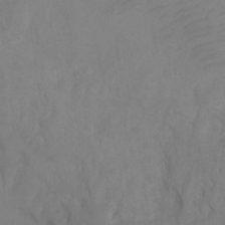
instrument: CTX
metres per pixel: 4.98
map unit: Ht
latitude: 2.5168
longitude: -35.4426
